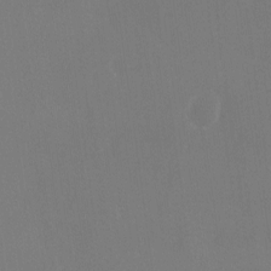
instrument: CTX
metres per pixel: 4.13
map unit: Ave
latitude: 0.3089
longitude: -112.3845
